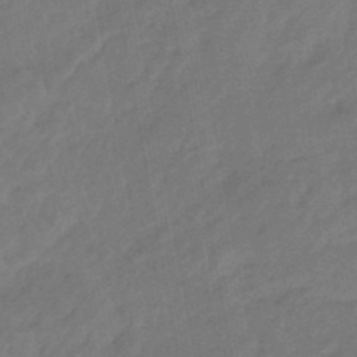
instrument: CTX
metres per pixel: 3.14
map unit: eHb
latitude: -47.1242
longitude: 85.5777
